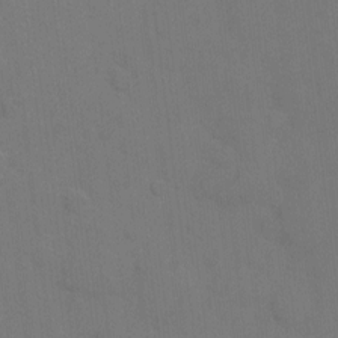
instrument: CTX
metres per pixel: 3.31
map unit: eHh
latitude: 6.8569
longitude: -66.2333
